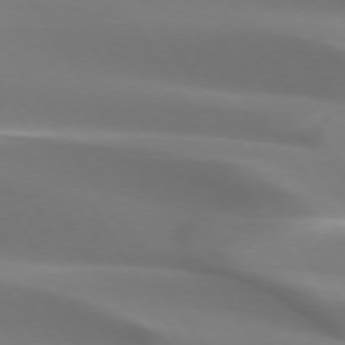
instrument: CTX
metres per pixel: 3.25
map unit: lApd
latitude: 73.4427
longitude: -50.4790
